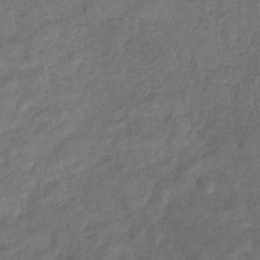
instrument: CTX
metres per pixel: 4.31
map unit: eHb
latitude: -33.2376
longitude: 74.0661
